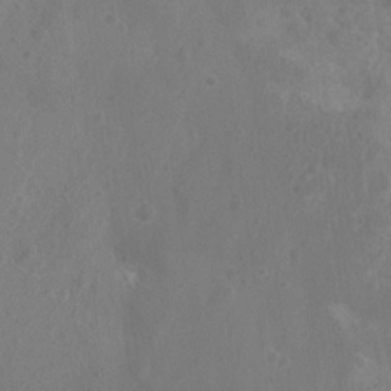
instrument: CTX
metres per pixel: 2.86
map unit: Nhu
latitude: 6.5735
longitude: -19.7260
